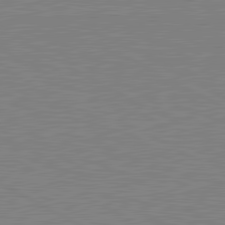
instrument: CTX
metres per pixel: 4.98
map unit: lApd
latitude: 81.0647
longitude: 151.6533
